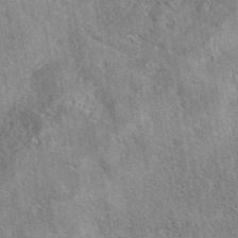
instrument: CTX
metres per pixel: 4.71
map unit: eAb
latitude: 40.0444
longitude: 110.8408
